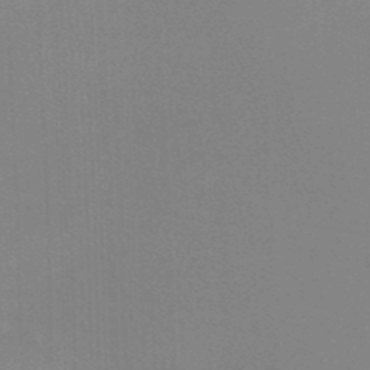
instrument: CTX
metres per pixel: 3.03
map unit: lHb
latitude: -45.5966
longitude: 63.8233
